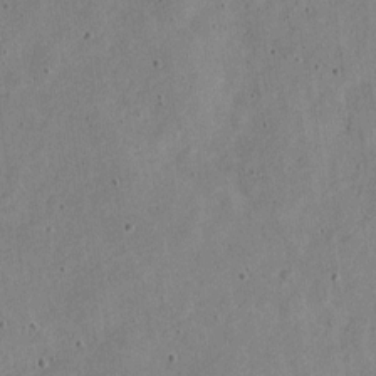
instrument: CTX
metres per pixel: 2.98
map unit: Nve
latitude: -24.1795
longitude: 107.4077
